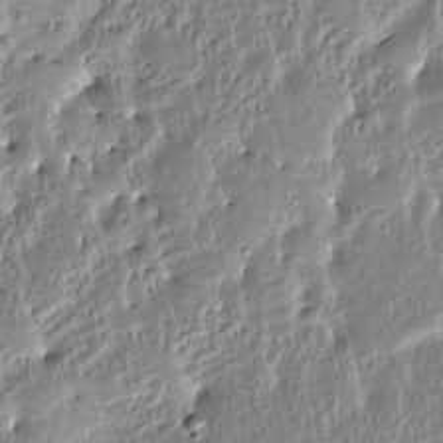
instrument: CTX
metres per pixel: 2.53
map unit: Htu
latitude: -4.9730
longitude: 173.0864
